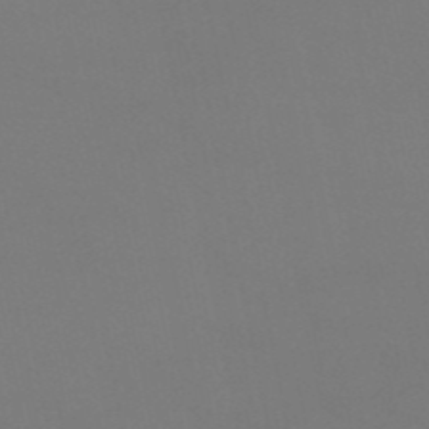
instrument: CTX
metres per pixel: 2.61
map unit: HNb
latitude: -51.7100
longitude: -42.4223
